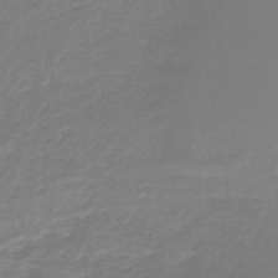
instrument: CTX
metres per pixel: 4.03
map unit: lHb
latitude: -45.4454
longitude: 66.3306
